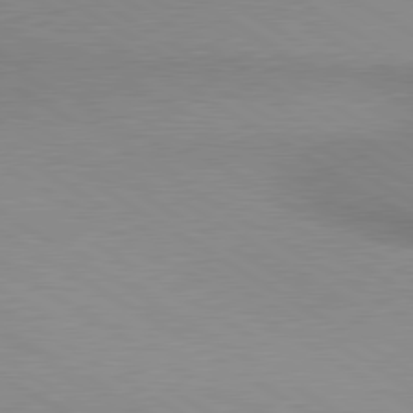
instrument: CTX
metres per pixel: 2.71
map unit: lApd
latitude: 80.0633
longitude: 166.9164
